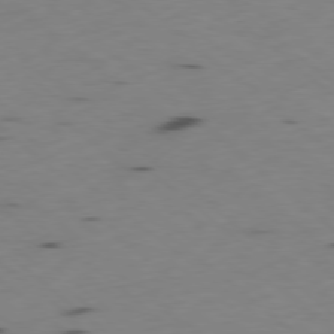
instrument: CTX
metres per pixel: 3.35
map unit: Ap
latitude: -78.8408
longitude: -74.6679
